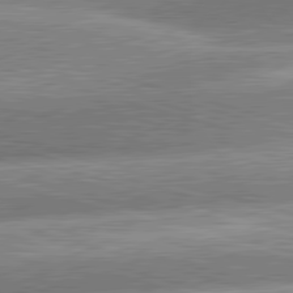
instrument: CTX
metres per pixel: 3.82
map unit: lApd
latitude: 81.3671
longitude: -162.6491
